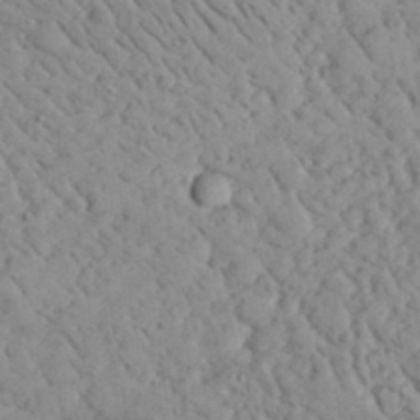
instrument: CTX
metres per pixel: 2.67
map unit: lHvf
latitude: 35.5182
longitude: -85.7261
